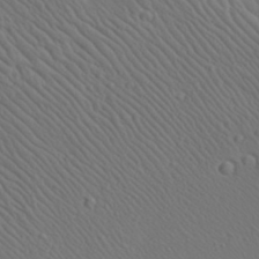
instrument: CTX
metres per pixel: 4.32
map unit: Aa
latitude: 23.4993
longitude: -138.1767
